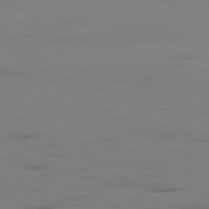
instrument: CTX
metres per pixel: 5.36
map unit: Ap
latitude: -78.2172
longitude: -66.1011
